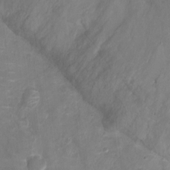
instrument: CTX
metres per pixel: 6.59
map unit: Ht
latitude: -3.6532
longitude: -20.2334
